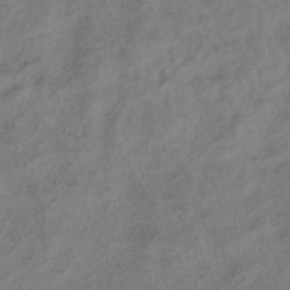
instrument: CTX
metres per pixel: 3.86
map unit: ANa
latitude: -38.6519
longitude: 96.7841
